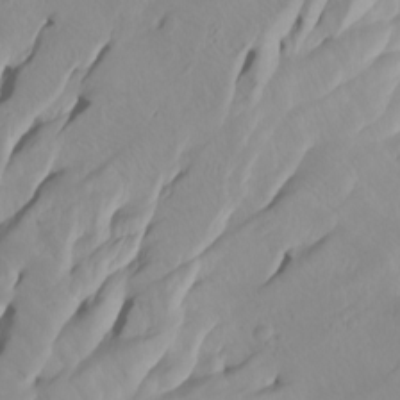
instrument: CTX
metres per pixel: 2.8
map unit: Htu
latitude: -8.2172
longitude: -65.7072
